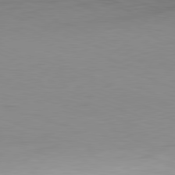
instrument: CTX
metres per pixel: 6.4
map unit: Hpe
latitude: -81.9556
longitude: 10.2173
